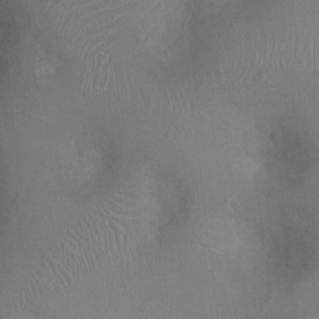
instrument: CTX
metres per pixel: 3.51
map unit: Ht
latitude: -1.9556
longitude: -16.1767
